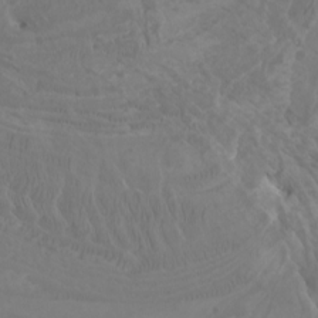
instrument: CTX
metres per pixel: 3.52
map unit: Htu
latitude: -6.7274
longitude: -75.5182
